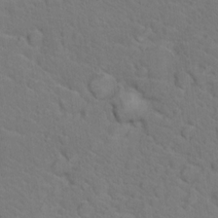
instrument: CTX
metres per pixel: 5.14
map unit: Nhu
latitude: 17.5560
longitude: -33.5938
